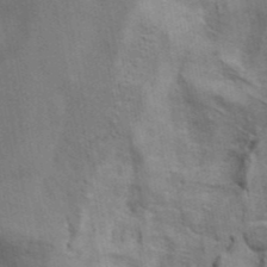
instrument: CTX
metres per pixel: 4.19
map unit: ANa
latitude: 42.7246
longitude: 17.0865
